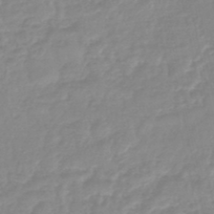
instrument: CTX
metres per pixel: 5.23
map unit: eHb
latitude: -44.8408
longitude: 81.3321
